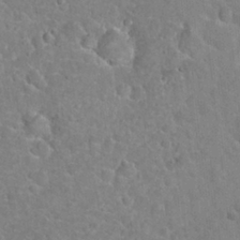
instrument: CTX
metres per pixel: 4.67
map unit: Hto
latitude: 21.3482
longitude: -47.6694
